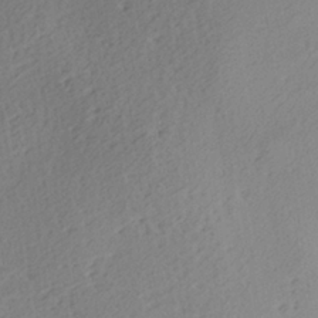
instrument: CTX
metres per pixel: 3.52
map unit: Aa
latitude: 27.4804
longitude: -135.6127
